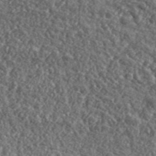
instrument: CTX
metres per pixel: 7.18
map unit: eHh
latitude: 42.4790
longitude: -90.1956
